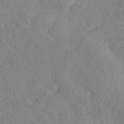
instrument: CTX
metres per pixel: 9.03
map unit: Nhe
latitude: -37.5399
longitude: 139.2376
